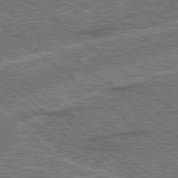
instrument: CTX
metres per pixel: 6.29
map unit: lApd
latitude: 79.0837
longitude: 174.7652
